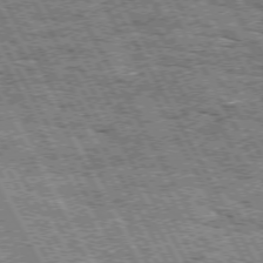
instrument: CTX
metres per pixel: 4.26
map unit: Hpe
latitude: 72.2334
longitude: -124.9513
